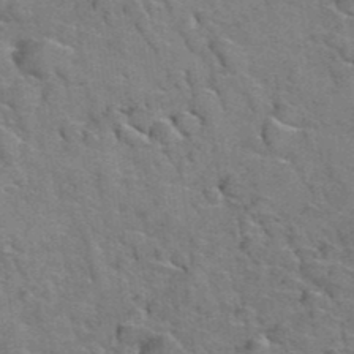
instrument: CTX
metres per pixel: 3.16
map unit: Hto
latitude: 38.4412
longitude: -43.5938
